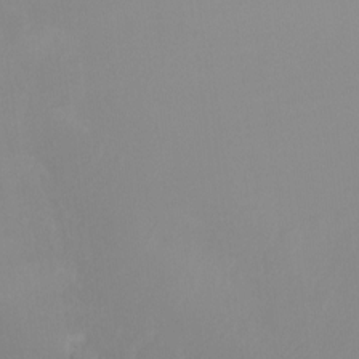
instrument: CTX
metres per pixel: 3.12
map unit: Ht
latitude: -10.0094
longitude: -33.0836
